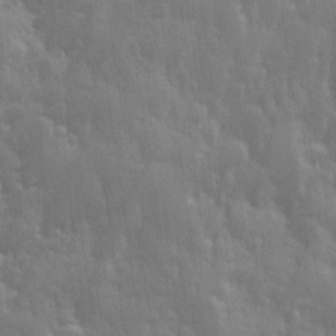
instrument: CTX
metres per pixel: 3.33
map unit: Ave
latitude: 13.1025
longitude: -103.9150
